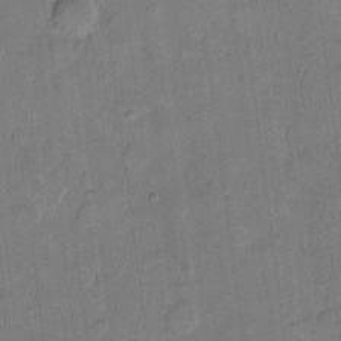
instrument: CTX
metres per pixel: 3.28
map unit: eHh
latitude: 11.6316
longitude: -65.8961
